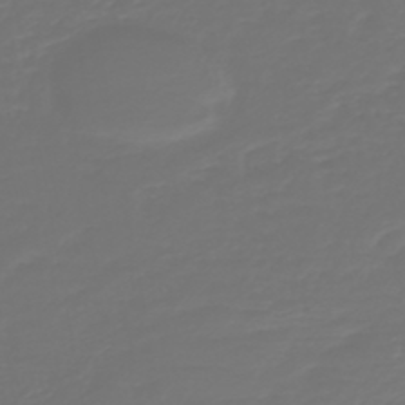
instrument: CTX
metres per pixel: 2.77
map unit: HNb
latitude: -47.2754
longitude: 54.9920
